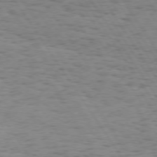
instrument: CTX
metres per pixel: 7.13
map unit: Hpe
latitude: 73.5938
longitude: -132.2145
